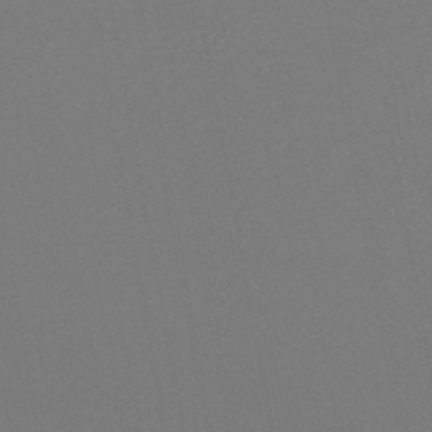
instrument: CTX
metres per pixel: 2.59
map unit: lHb
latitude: -46.4251
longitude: 68.2928
